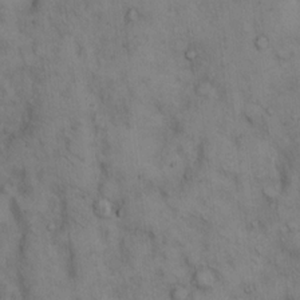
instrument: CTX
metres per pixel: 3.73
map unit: Hto
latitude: 12.7246
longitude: -59.7450
